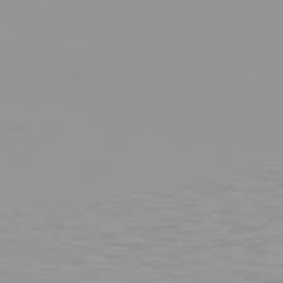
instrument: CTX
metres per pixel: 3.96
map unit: Hpe
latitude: 77.6694
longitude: -140.8946
